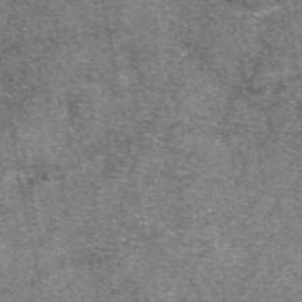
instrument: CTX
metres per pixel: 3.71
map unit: eAb
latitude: 48.0822
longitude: 106.5952
